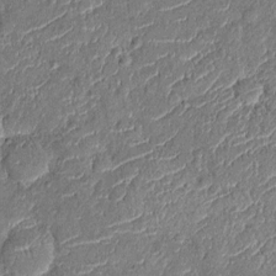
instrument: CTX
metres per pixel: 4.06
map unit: Nhu
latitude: -12.3495
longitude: -22.8380
